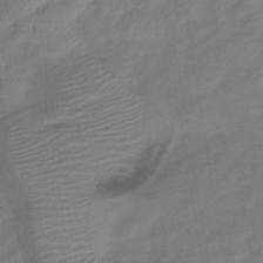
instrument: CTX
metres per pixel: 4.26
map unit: lHb
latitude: -40.5385
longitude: 77.8989
